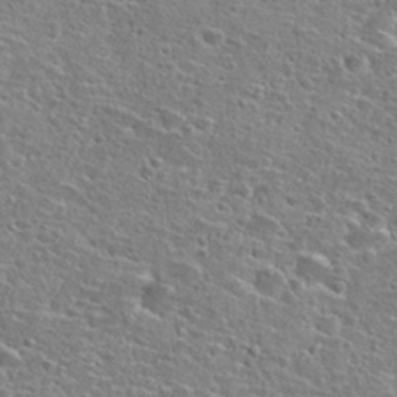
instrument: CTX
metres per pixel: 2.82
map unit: Hto
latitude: 25.6504
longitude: -47.5938
